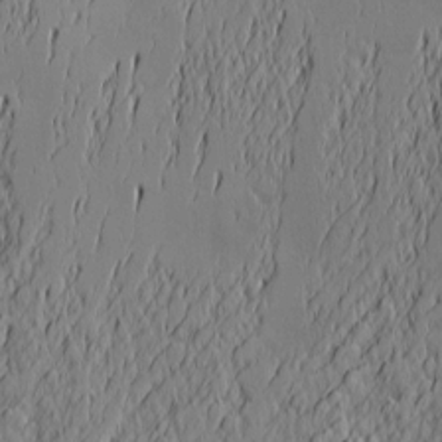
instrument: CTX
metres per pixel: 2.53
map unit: Nve
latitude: -9.7289
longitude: 173.9556
